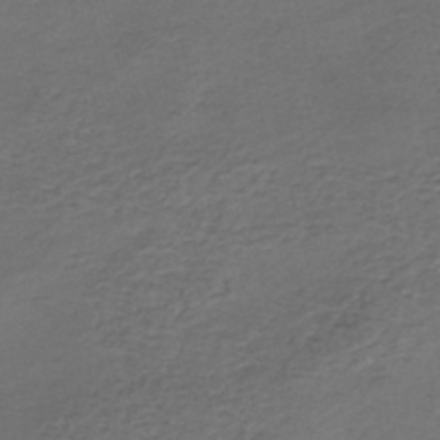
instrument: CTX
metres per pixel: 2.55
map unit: HNb
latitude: -43.8800
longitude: 50.7085
